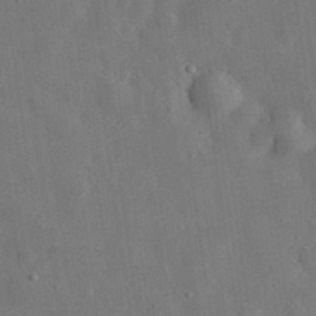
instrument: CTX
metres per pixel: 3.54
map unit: eHh
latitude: 30.7813
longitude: -77.3859
